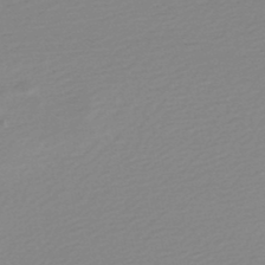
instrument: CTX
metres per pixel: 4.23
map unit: lHb
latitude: -48.5385
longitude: 65.2565
